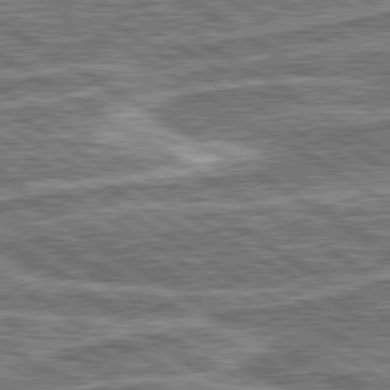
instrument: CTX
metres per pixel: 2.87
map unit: lApd
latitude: 80.5357
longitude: 172.9542
